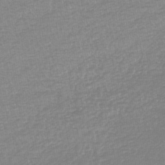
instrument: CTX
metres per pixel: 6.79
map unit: lHb
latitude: -44.3117
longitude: 72.0850
